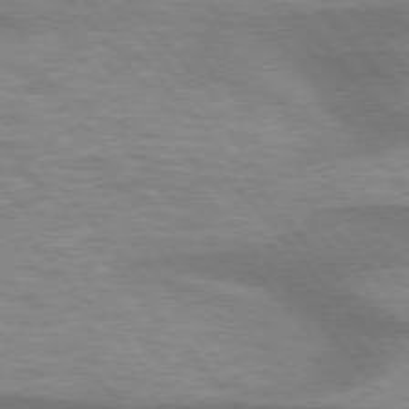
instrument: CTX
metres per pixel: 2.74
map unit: lApd
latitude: 75.8961
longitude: -58.8569
